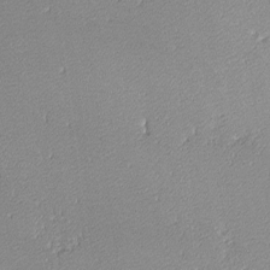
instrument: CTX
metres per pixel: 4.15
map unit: lHvf
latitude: -13.0298
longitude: -103.5182
